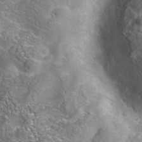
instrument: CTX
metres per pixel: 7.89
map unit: Nhe
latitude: -41.1431
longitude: -99.6882
